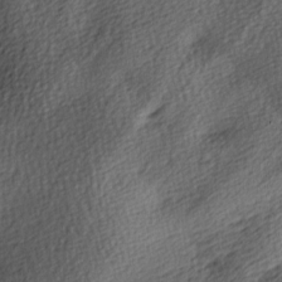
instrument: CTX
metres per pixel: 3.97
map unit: lAa
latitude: -8.8597
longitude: -125.4237
